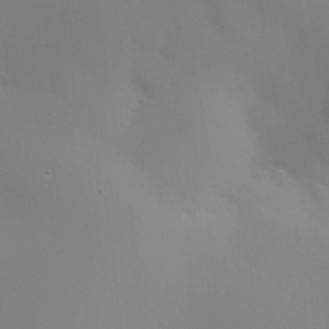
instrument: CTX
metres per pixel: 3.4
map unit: HNhu
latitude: 7.1403
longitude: 14.1228
